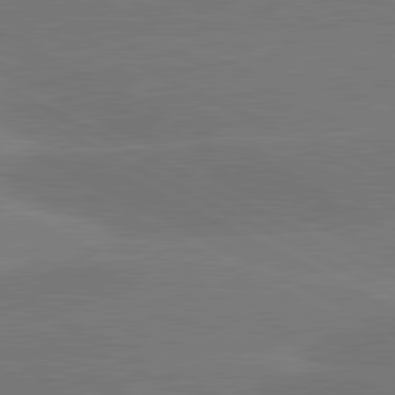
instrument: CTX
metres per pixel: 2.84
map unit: lApd
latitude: 81.3482
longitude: -153.3860
